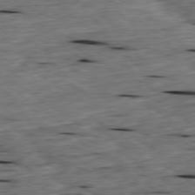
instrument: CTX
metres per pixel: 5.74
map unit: Ap
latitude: -79.2754
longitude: -91.2537
